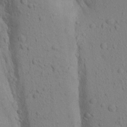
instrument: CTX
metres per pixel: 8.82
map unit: Aa
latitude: 18.8758
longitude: -149.0458
